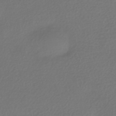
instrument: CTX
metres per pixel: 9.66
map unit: HNhu
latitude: -42.4817
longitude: 96.8408
